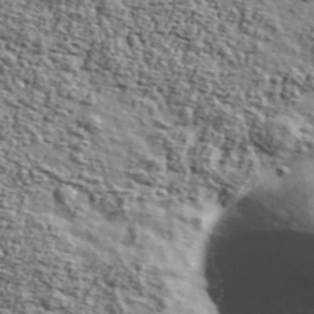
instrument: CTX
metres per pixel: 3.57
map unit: Ave
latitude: 42.6491
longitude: -110.1956
